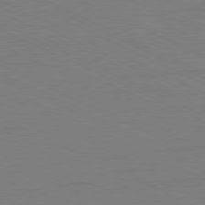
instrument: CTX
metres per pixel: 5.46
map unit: Ap
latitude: -80.8786
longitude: -60.1200
